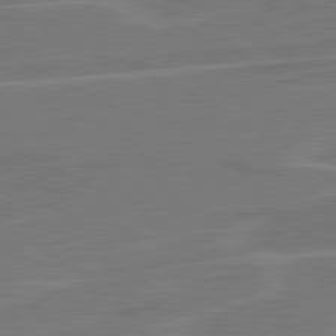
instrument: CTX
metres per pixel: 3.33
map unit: lApd
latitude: 81.1214
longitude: 121.6910
